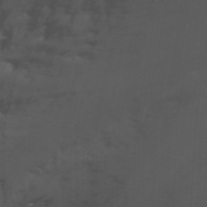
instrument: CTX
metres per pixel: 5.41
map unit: Nhu
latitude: -1.2754
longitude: -78.2145
